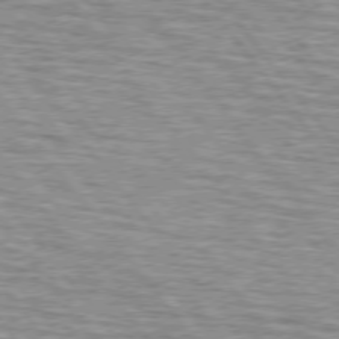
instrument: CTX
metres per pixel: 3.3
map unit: lApd
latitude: 75.4049
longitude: -76.0633
